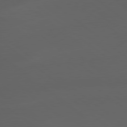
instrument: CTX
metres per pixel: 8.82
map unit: lApd
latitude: 79.2159
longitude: -165.8394
